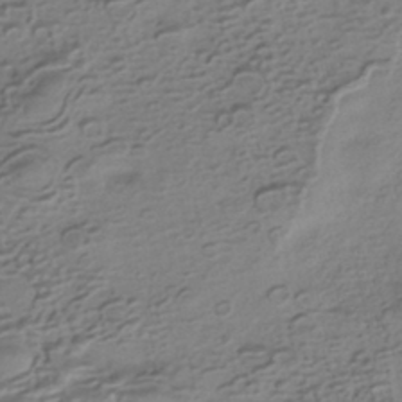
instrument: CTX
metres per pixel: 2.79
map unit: HNhu
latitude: -41.4454
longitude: 98.8975
